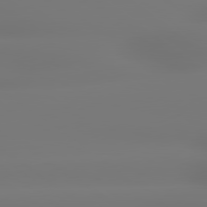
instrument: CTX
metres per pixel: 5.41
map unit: lApd
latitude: 79.3671
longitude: -136.2145
